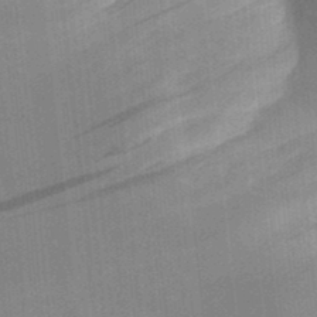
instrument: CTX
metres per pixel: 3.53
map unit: Aa
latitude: 30.6869
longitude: -142.0255
